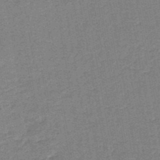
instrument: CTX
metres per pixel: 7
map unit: HNb
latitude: -48.6330
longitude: -42.9703
